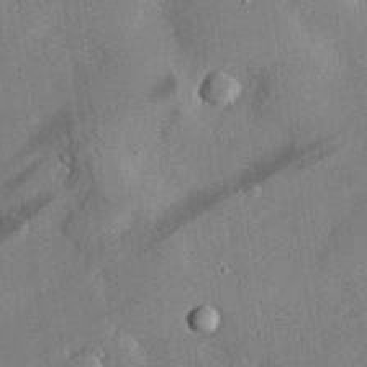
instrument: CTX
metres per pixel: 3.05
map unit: lHvf
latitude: 33.3482
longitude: -92.2900
